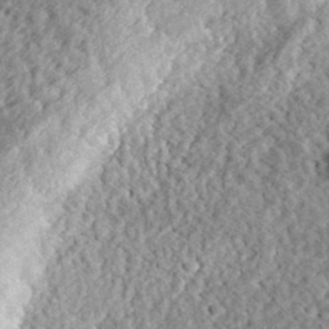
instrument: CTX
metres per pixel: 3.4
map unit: eHh
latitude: 36.8569
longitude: -79.1403
